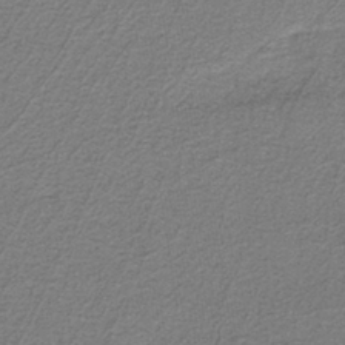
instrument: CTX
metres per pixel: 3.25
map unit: lHb
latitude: -40.0850
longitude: 53.5021
